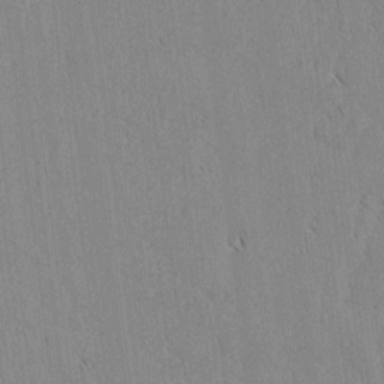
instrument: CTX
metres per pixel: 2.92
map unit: lAvf
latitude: 2.0255
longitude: -107.1214
